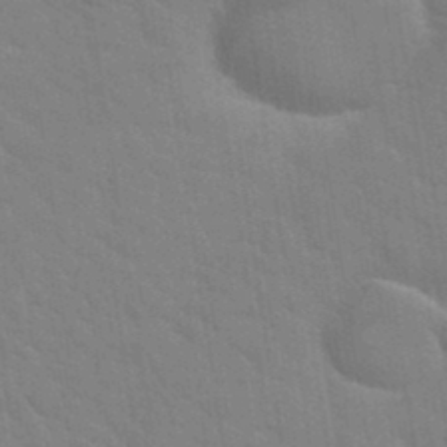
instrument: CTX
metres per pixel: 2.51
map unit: Hto
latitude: 34.7246
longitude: -51.8016
